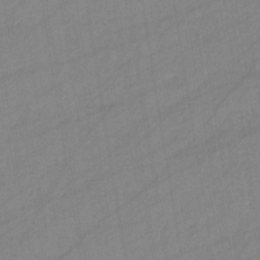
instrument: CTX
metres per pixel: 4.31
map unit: eHb
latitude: -37.9556
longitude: 78.2739
